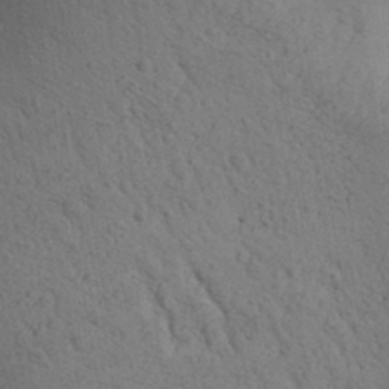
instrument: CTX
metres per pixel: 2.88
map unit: Aa
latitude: 25.9906
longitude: -148.6868
